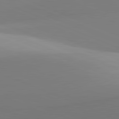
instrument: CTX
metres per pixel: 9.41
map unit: lApd
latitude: 81.7450
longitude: 142.3306
